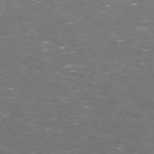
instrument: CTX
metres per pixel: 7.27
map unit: Hpe
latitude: 72.9703
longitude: -124.3845
